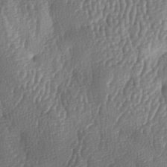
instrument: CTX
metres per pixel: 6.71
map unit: lAa
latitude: -7.9178
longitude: -128.8380
